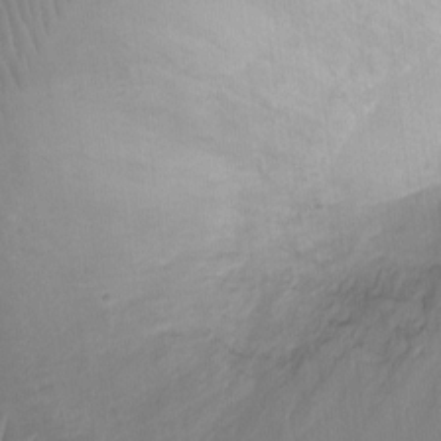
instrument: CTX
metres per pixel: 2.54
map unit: Ht
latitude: -2.9730
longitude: -20.2523
